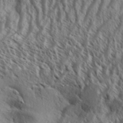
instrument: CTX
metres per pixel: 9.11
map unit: Aa
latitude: 33.9339
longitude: -138.2900
